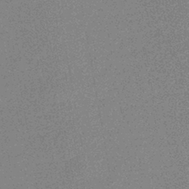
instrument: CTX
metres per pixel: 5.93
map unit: HNhu
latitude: -42.6518
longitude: 99.2943
